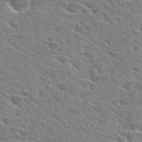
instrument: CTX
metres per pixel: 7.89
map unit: Hto
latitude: 28.8569
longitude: -42.7057
